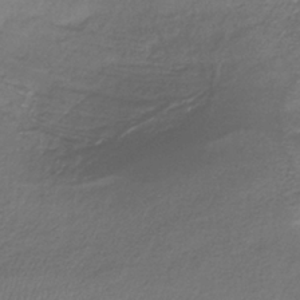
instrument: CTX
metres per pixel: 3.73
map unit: lHb
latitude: -39.5399
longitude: 73.5588
